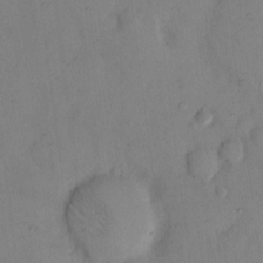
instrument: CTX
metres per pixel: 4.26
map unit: eHh
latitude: 13.0270
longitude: -61.9339
